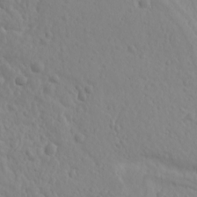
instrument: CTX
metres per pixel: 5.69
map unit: Ave
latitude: 18.2711
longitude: -133.3482
